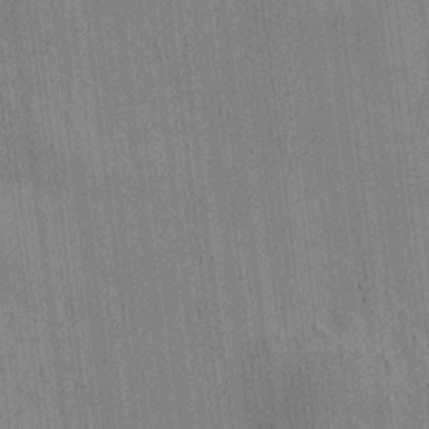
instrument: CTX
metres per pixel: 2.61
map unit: HNhu
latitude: 8.3278
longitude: 15.6344
